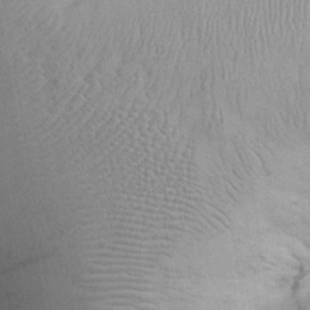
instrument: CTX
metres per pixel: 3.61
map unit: eHh
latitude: 32.0633
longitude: -67.0269
